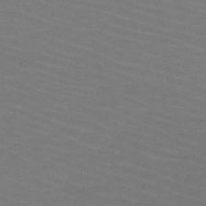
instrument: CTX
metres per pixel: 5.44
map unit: HNb
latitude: -47.5588
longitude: -45.3670
